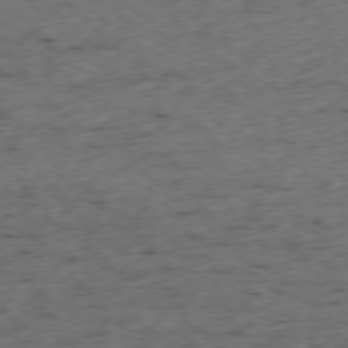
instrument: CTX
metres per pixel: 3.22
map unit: Ap
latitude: -77.5210
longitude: -60.0444
